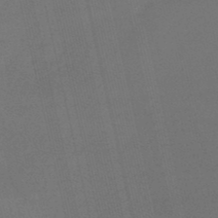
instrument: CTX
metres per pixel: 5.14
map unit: lHb
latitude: -47.8611
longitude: 76.5385
